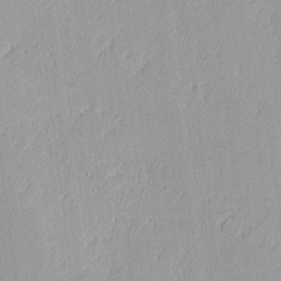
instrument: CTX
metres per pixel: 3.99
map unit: lHvf
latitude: -13.4077
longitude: -102.8380
